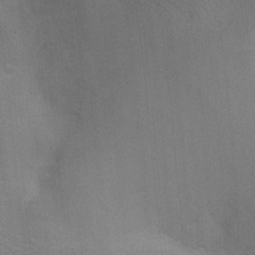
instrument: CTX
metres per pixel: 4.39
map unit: Ht
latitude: -4.3117
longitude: -17.1403
